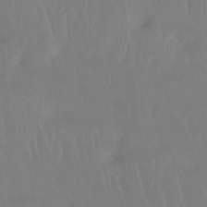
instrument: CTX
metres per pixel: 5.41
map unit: Htu
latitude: -14.8408
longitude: -46.7813
